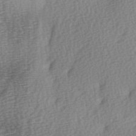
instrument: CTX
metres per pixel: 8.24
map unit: Ave
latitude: -5.7099
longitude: -120.5735
